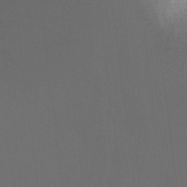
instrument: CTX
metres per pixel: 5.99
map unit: Ht
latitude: 2.0255
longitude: -25.0080
